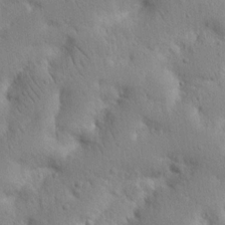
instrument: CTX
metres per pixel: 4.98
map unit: Nhu
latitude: 17.1781
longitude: -75.4049
